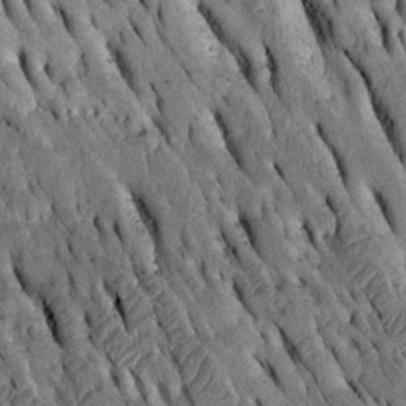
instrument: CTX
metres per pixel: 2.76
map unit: Htu
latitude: -2.6518
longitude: 150.6140
